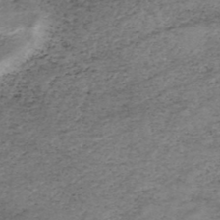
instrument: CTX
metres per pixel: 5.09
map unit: HNhu
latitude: -46.8975
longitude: 28.4062
